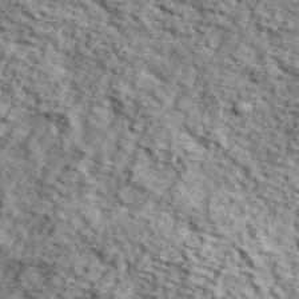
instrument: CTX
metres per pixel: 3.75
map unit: lHvf
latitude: 37.6883
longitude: -86.9325
